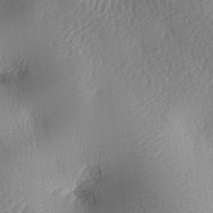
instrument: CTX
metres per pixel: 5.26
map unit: lAa
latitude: -8.5007
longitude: -128.2333
